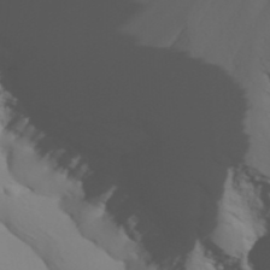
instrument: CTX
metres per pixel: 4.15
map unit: Nhu
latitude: -8.4629
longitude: -84.6113
